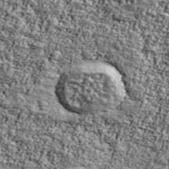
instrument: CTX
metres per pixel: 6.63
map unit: Ave
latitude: 42.2523
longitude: -110.9325
